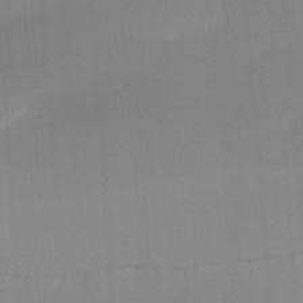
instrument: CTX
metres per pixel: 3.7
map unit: Nhu
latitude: -15.5022
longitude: -53.2159
